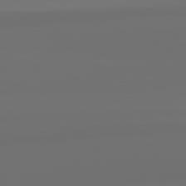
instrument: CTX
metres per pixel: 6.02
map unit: lApd
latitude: 82.6679
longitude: 161.4454
